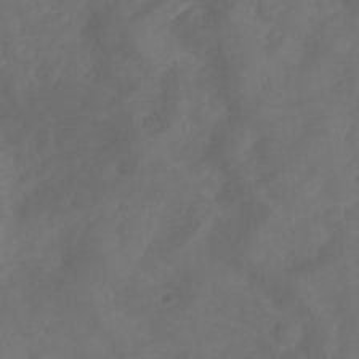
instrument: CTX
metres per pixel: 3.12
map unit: Nhu
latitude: 25.2537
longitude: -63.0459
